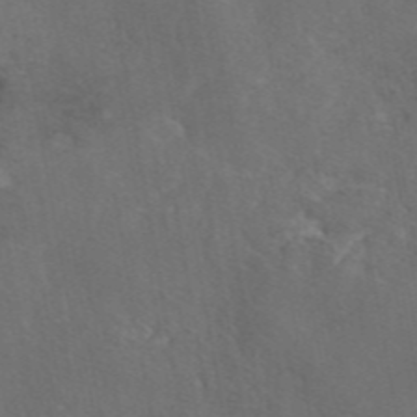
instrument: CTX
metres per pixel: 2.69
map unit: eAb
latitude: 46.5168
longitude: 114.6707
